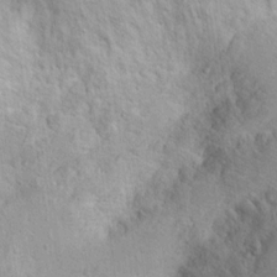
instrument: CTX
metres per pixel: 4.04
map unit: Ht
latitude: 14.5735
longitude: -37.7450
